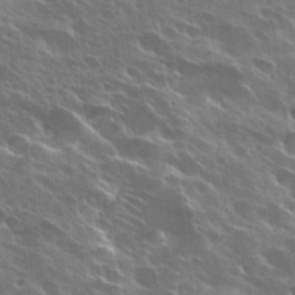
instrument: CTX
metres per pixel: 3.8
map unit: Hto
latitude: 28.1011
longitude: -41.3481
